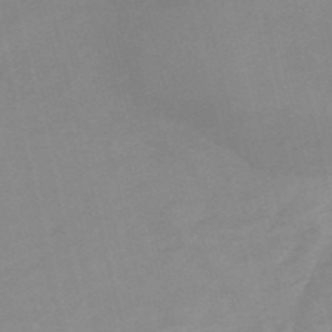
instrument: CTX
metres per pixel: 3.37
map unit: HNb
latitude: -54.5385
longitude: -45.4426
